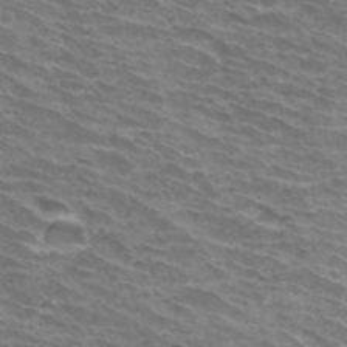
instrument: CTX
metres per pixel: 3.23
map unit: Hto
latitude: 33.8016
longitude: -43.5938
